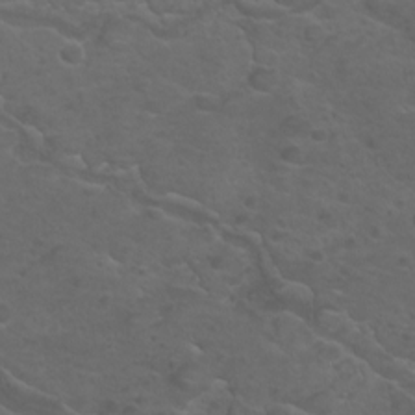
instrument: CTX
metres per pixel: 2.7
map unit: eHh
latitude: 0.8947
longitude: -56.5734
